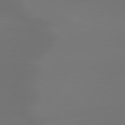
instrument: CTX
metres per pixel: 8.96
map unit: Hpe
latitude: 78.4979
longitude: -129.1781
